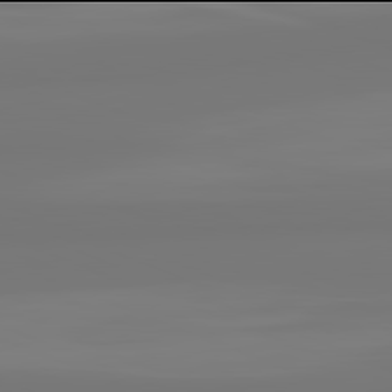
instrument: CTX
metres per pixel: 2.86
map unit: lApd
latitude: 81.9906
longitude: -176.5734
